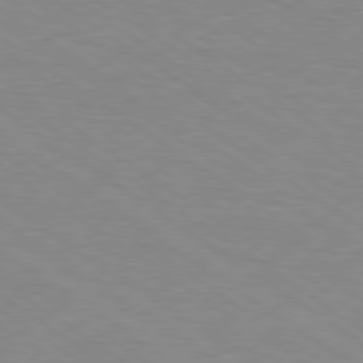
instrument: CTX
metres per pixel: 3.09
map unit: Hpe
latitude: 78.9703
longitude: -123.0836
